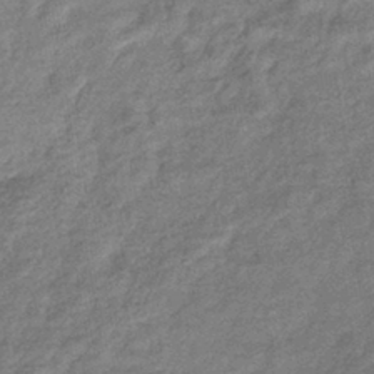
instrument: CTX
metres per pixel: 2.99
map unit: eHb
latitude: -38.3873
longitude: 80.3118
